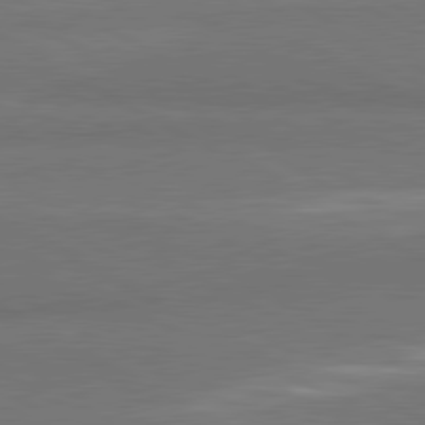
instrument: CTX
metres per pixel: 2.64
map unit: lApd
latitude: 80.7435
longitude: -179.5749
